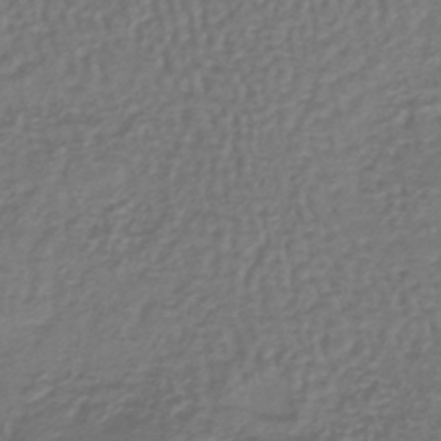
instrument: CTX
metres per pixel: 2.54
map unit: lHb
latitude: -38.4629
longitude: 63.6533
